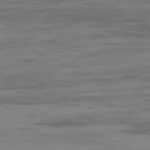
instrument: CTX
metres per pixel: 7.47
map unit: Ap
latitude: -82.1039
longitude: -74.5357
